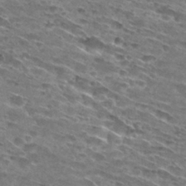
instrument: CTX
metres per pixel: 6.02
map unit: Hto
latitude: 29.5182
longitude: -46.1578
